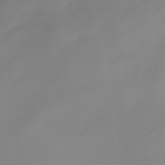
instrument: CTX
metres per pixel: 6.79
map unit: Nhe
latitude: -35.4454
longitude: -86.8947
